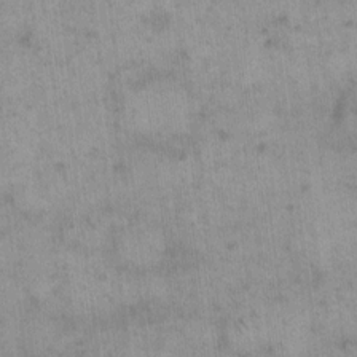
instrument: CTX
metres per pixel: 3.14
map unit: eHh
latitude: 15.4049
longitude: -67.2725
